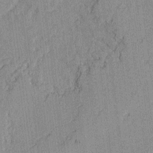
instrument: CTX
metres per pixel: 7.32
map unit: lAvf
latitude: -1.4644
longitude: -109.2726
